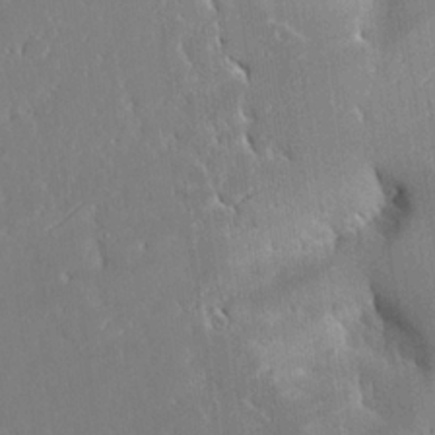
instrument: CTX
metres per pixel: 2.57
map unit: Aa
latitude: 23.1592
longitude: -126.9136
